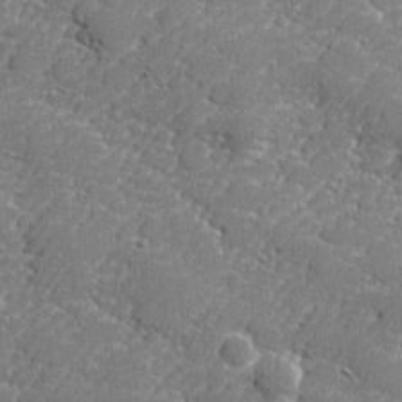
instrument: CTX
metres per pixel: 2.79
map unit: lHvf
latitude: 24.8757
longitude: 141.3132
